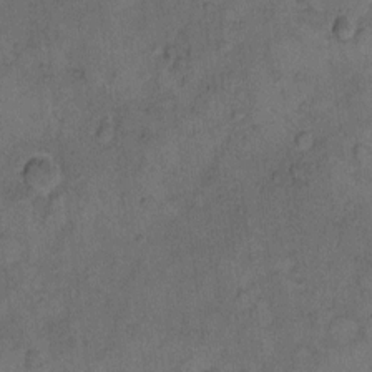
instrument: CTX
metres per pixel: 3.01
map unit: Hto
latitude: 8.0255
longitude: -59.8394
